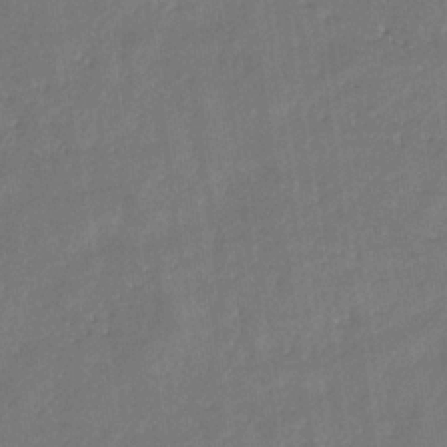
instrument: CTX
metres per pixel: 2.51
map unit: eHb
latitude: -29.8800
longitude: 70.0283
